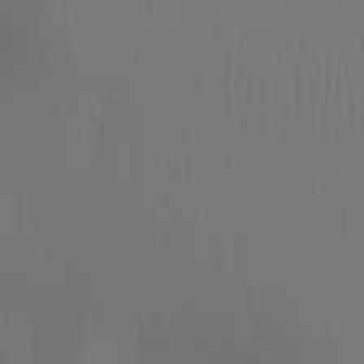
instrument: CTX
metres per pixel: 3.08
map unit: Ht
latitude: -7.6722
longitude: -31.2537
